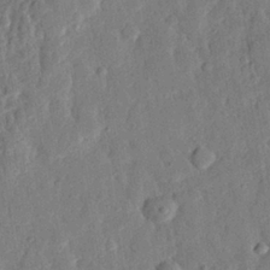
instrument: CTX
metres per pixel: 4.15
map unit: eHh
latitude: 27.4238
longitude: -77.1403
